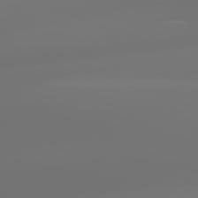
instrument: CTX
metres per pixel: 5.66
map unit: lApd
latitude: 81.8205
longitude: -152.7624
